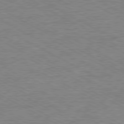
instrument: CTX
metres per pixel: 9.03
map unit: Ap
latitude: -80.8030
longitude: -76.9891
